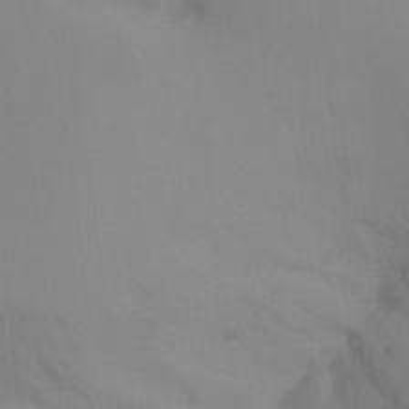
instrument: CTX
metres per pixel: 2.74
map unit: Ht
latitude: -16.6519
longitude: -49.9717
